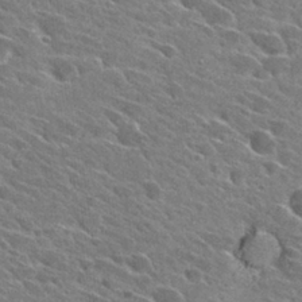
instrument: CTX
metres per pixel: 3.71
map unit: Hto
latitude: 28.5923
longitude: -42.8002
